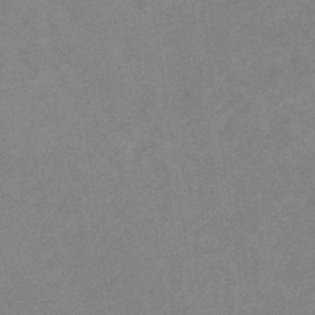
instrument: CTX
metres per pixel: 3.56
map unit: eHb
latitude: -32.5763
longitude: 67.9556
